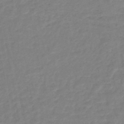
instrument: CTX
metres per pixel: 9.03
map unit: lHb
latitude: -44.4062
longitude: 66.3495
